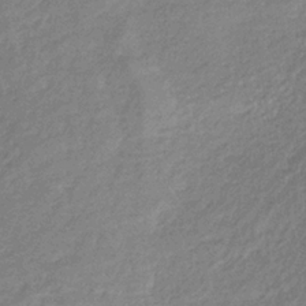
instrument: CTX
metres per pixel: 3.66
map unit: HNb
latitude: -34.7274
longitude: 55.4455
